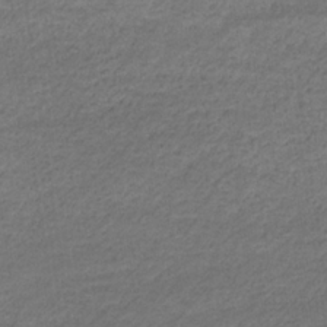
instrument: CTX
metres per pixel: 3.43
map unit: eHb
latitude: -32.5763
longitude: 68.5195
